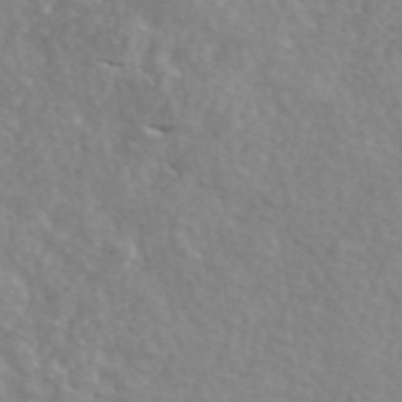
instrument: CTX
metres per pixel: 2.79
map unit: ANa
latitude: 44.0822
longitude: -85.2915
